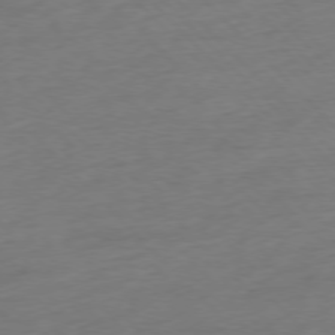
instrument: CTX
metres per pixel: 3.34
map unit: Hpe
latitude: -77.0109
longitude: -13.8961
